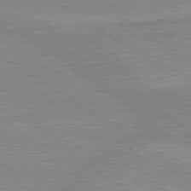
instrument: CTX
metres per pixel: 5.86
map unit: lApd
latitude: 80.0444
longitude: -174.3845
